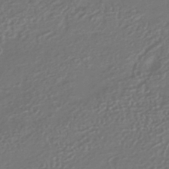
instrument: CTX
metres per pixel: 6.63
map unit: HNhu
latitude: -42.8408
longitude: 95.0297
